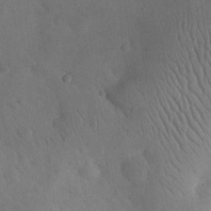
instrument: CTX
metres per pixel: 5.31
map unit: eHh
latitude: 24.3089
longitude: -67.1025
